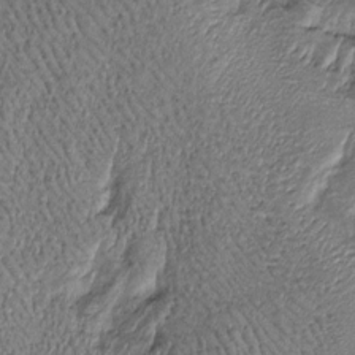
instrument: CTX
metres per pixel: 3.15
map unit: Htu
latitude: -6.5762
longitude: 159.8044
